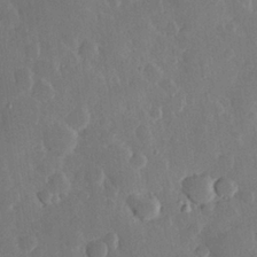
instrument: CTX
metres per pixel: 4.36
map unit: Hve
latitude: 25.2725
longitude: 150.7463
